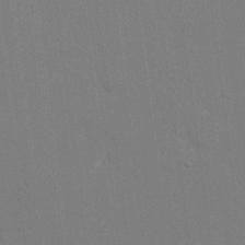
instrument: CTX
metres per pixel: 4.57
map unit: eHh
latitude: 18.6112
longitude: -68.2145
